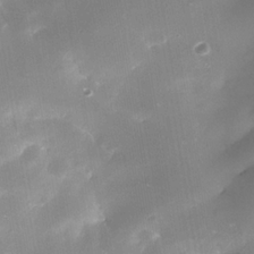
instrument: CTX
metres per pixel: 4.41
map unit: Nhe
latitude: -35.0297
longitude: -144.5546
